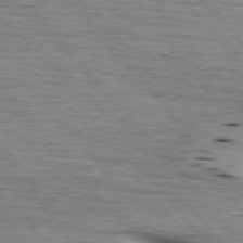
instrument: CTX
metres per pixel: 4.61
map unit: lApd
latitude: 76.0633
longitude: -60.8569
